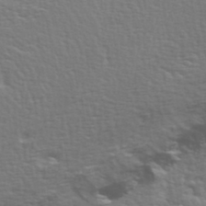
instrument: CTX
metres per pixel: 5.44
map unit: eHh
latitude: 35.5749
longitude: -80.8569
